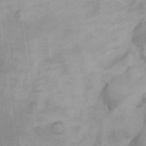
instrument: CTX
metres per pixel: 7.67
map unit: Ht
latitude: 11.1025
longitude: -32.4790
